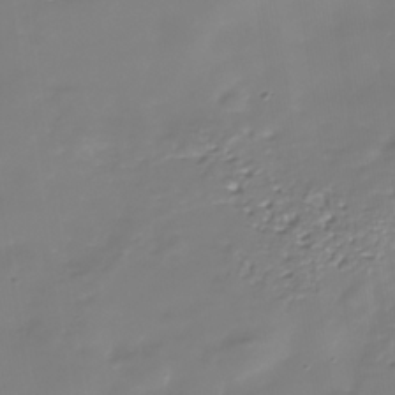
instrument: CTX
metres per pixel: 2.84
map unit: Nhe
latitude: -36.8408
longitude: -90.0822
